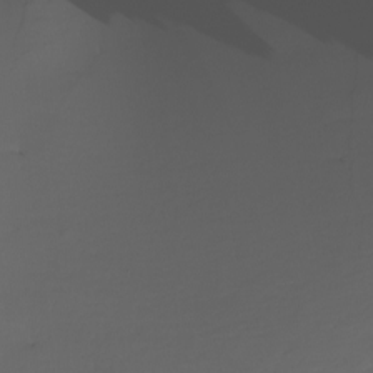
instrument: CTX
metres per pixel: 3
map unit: Nhu
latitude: -8.0661
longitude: -93.5182
